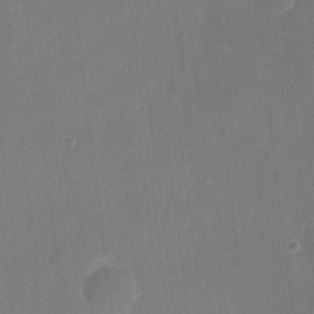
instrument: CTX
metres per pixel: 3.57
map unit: eHh
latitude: 7.3671
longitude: -68.7813
